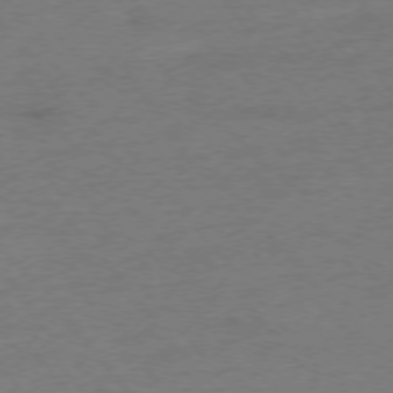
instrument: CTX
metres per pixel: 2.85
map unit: Hpe
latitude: -76.3495
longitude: -12.3278
